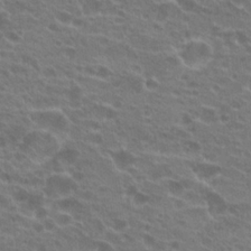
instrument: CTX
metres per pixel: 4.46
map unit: Hto
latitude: 21.8017
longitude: -40.7624
